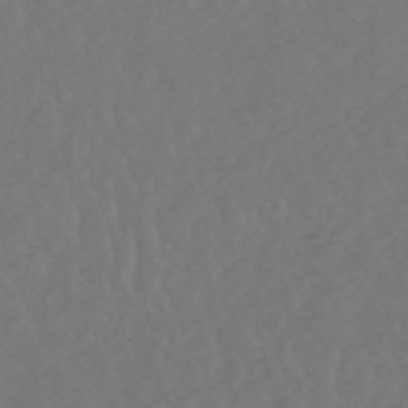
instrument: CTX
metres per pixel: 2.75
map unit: HNhu
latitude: -49.0487
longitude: 101.2942
